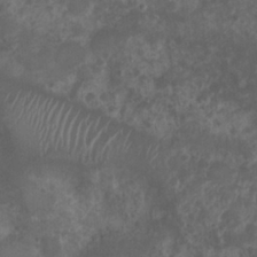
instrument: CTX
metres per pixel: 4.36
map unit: Nhu
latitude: 7.0458
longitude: -21.0836
